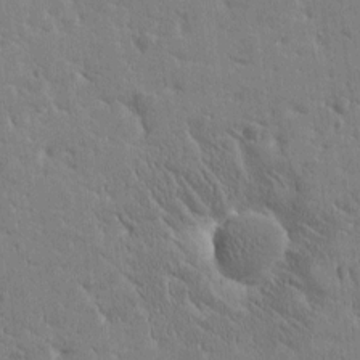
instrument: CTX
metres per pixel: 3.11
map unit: Htu
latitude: -1.4833
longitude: 176.3117
